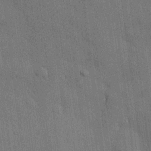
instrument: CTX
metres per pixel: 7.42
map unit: HNhu
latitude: 14.9136
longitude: 11.4643
